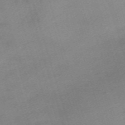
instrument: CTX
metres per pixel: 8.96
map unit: eHh
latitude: -61.4265
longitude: 49.7478
